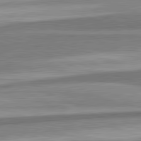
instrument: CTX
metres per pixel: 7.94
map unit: lApd
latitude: 82.4223
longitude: 178.3306
